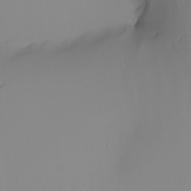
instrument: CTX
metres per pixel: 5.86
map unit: Nhu
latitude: -5.9367
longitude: -94.7435
